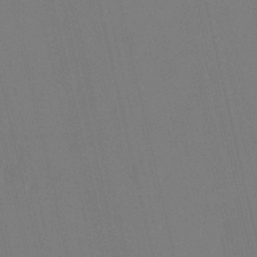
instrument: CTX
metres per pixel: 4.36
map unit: HNhu
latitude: 6.9892
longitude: 4.5007
